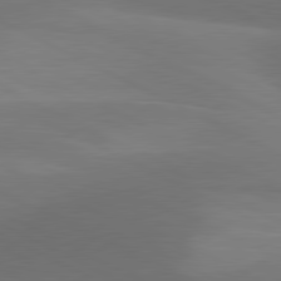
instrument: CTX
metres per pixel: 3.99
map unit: lApd
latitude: 81.0836
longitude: 128.9164
